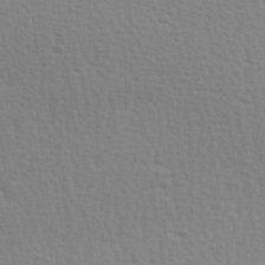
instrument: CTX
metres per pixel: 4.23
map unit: Hve
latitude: 25.8394
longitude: -93.9150
